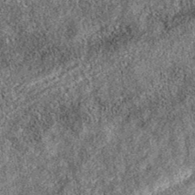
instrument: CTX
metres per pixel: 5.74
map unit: eAb
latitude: 36.8758
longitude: 106.2739
